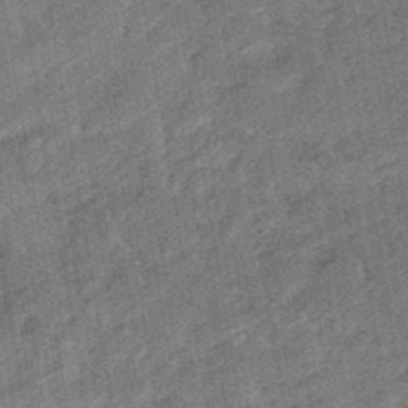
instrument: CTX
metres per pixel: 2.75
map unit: eHb
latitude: -48.2362
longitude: 85.5021
